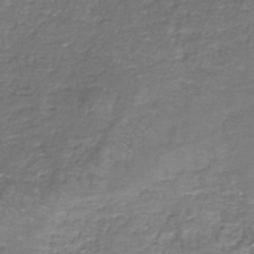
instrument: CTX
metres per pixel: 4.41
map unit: eAb
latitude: -36.6329
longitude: 52.2361
